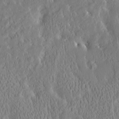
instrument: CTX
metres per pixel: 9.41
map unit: Htu
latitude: -4.1983
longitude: 174.1983
